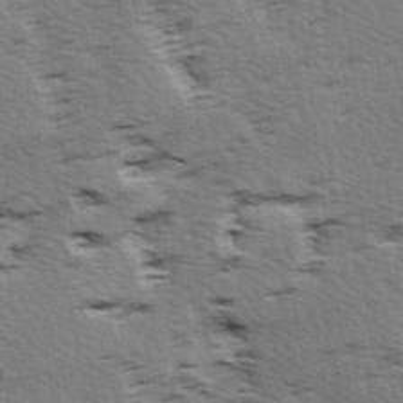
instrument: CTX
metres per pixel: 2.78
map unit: Ave
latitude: 14.6302
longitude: -104.5924
